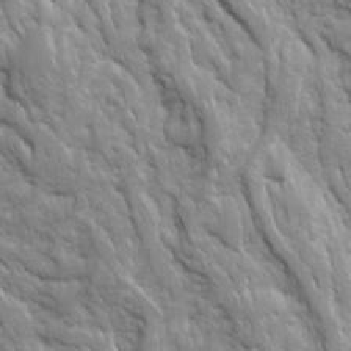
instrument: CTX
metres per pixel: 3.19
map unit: Ave
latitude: 16.2900
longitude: -132.2334
